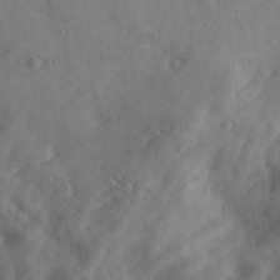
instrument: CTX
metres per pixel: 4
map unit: Ave
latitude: 18.5545
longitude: -131.4238
